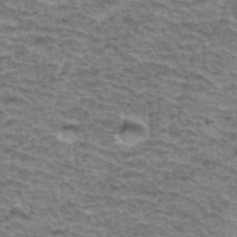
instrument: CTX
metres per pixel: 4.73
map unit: Hto
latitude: 36.4790
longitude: -43.5182
